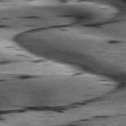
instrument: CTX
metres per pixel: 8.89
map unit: lApd
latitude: 76.4979
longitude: -60.8002
